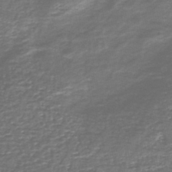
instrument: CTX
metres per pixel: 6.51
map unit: lHb
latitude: -43.9178
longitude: 53.7288
